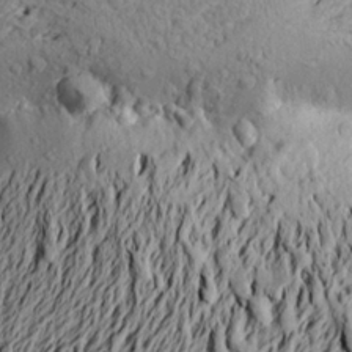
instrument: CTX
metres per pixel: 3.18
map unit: Aa
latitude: 20.8380
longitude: -149.8583
